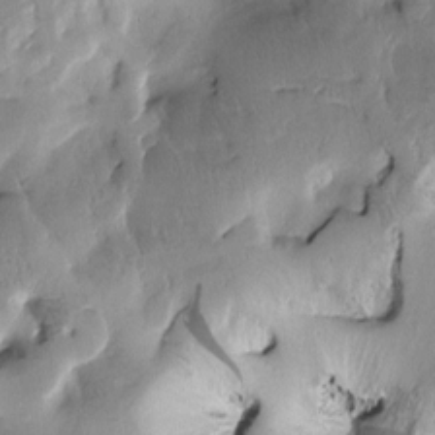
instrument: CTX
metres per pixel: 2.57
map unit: Htu
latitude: -0.5385
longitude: 171.0109
